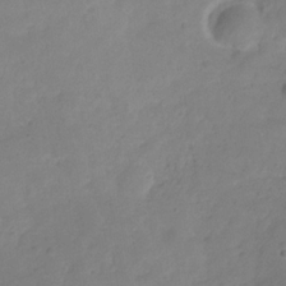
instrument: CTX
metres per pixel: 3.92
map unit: Hve
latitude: -31.3698
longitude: 89.5966
